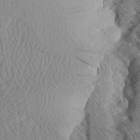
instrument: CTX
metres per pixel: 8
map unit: Aa
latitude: 8.4034
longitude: -140.4412
